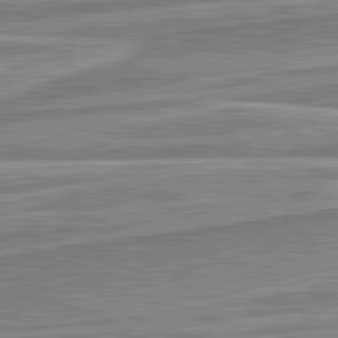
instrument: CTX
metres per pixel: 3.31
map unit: lApd
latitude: 82.3656
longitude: 139.6911
